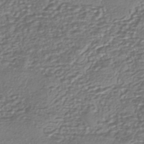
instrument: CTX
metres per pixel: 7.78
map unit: eHh
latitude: -43.1053
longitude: 122.1228
